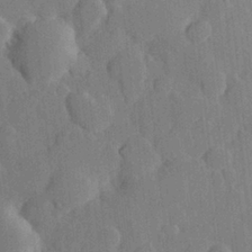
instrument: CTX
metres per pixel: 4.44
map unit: Hve
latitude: 25.4237
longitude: 149.1054
